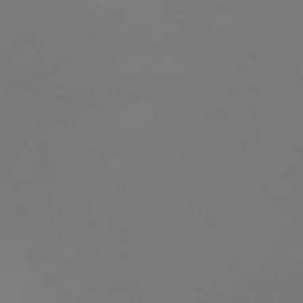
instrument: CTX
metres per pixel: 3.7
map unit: Htu
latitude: -12.8030
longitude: -71.7638
